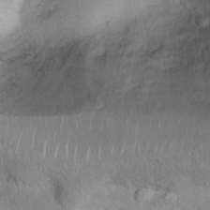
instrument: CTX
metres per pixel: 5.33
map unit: Ht
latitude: 6.4979
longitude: -30.0633
